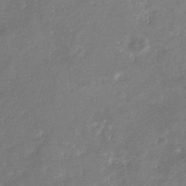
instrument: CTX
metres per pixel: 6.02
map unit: eHb
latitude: -33.7100
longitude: 73.6344
